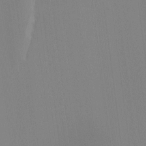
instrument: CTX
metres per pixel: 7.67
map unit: Hto
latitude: -8.2361
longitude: -51.4615
